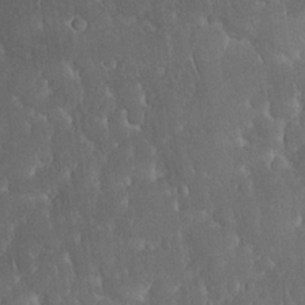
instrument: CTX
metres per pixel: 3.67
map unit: Nhu
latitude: 28.3845
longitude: -67.6127
